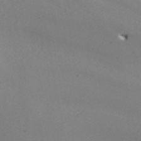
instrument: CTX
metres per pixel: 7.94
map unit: ANa
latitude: 43.8206
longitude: 45.0109
